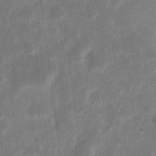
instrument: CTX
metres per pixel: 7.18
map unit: eHh
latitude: 7.9717
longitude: -71.1781
